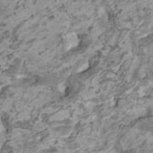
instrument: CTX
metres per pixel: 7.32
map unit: HNhu
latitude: 1.5560
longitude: -0.4223
